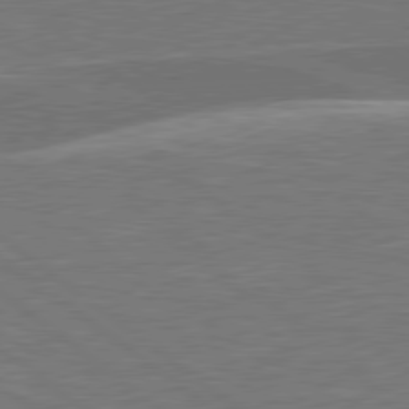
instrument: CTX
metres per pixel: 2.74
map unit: lApd
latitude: 79.2348
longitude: -91.6316
